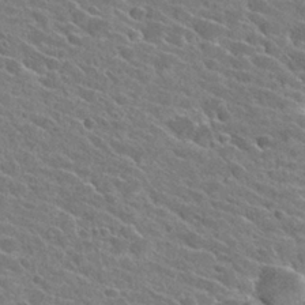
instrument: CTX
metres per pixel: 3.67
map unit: Hto
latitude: 26.7246
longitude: -42.4223
